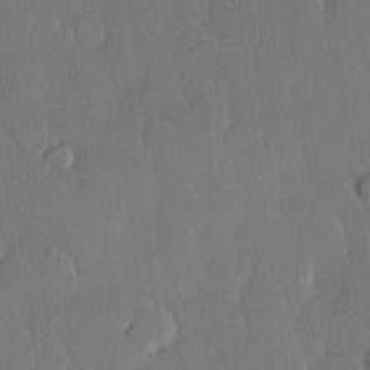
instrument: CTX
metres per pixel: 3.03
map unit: lHvf
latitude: 20.2145
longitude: 146.2739
